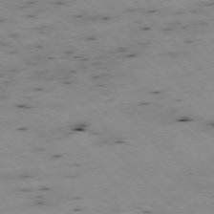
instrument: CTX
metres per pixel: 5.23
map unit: Ap
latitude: -76.7274
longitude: -60.0822
